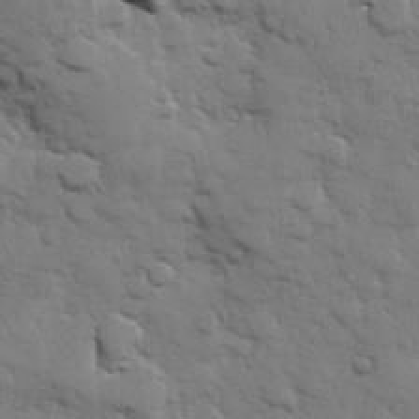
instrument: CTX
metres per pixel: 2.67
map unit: Hve
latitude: 25.8583
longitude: 148.5385
